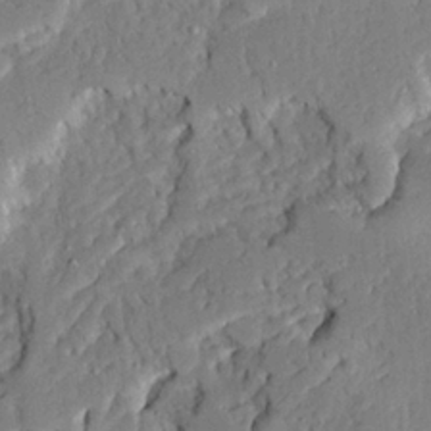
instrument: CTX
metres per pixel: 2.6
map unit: Ave
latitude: 23.1025
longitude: -130.0255
